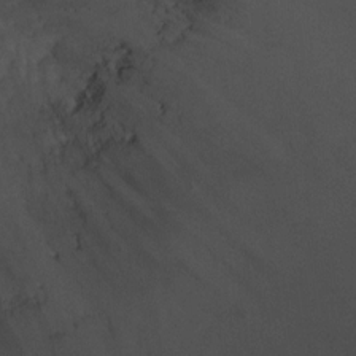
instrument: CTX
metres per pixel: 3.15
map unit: Ht
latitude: 2.0255
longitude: -24.6301
